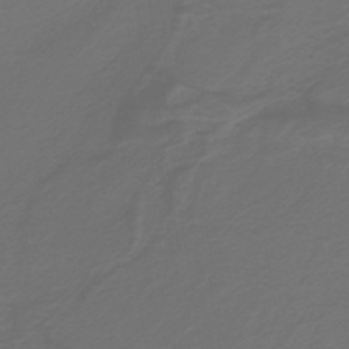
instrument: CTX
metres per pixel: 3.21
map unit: lHb
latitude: -39.9745
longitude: 53.3698
